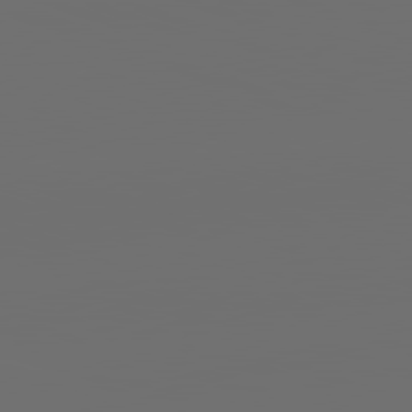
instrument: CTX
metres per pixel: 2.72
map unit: lApd
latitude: 82.0255
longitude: -152.3090
